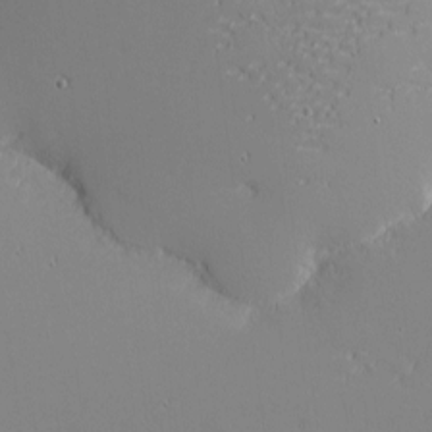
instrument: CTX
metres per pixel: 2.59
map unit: eHh
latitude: -2.9541
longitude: -80.8191
